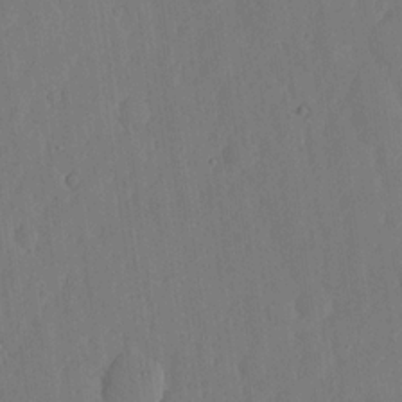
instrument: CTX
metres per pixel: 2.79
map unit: lHvf
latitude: 17.2915
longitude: -114.6490
